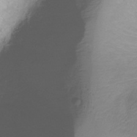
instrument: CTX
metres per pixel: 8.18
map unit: Ht
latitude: -16.4062
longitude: -44.6679
